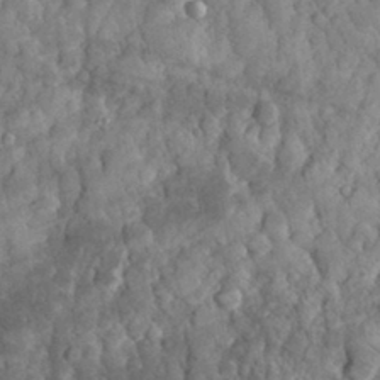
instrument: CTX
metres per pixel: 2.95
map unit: eHh
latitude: 31.7828
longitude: -69.7261
